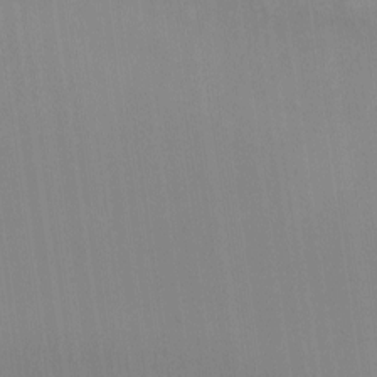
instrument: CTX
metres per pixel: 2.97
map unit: eHh
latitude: -8.7652
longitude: -68.3278
